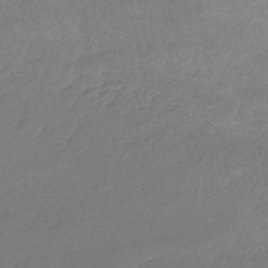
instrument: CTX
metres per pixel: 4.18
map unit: lHb
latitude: -45.7667
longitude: 61.6911
